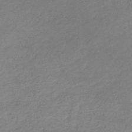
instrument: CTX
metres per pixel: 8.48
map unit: lHb
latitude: -40.0283
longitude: 69.2187
